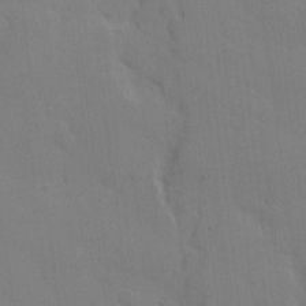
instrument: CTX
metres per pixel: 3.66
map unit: eHh
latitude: 6.8191
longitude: -65.9528
